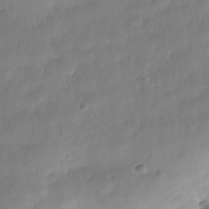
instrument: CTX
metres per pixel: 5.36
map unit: Nhe
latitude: -36.9730
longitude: -178.8758
